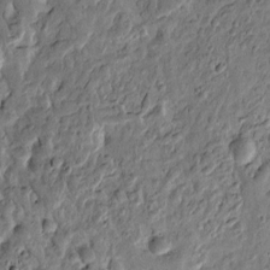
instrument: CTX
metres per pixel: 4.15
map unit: Htu
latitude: -3.4643
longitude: 156.5574
